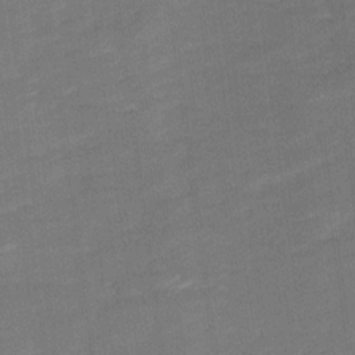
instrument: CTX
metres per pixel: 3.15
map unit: Ave
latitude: 17.4049
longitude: -136.4223
